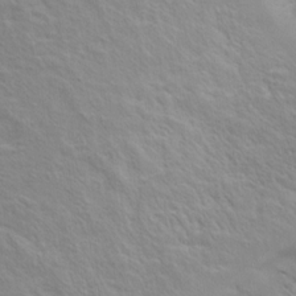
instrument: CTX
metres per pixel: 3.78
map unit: Hto
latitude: 8.0255
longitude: -31.1970
